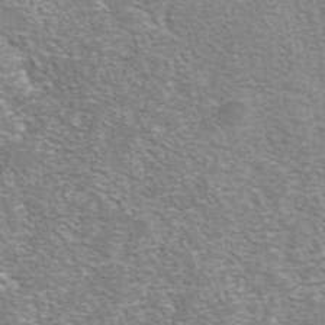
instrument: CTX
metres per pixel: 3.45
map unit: eAb
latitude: 42.3656
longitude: 105.6722
